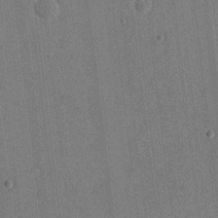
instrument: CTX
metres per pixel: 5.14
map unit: eHh
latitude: 19.2348
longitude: -68.0444
